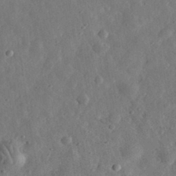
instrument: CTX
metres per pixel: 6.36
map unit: eHh
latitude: 32.2711
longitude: -78.4412
